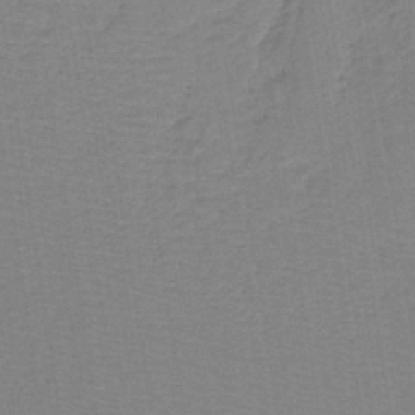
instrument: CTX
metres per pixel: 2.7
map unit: lHb
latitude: -40.7085
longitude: 53.1431
